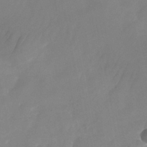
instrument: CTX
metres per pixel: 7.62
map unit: Nhu
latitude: -25.8233
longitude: -69.8395
